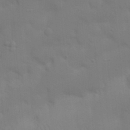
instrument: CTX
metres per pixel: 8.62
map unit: Nhu
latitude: 21.3860
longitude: -73.0459
